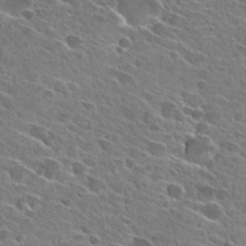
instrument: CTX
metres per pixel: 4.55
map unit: Hto
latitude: 28.3089
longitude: -43.1592
